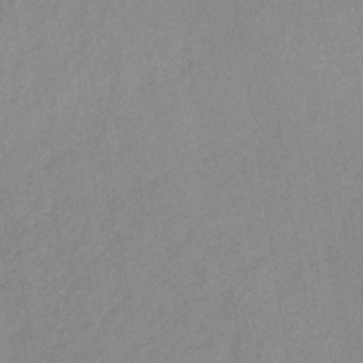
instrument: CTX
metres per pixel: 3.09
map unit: lHb
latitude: -36.1605
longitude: 71.1998
